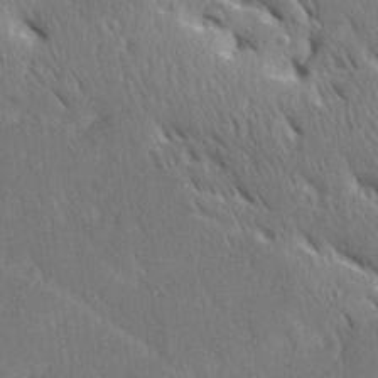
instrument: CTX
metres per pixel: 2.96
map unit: Ave
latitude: 21.3104
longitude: -136.6113
